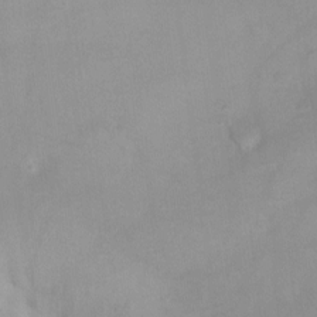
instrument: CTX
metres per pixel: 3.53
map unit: Ht
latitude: -8.2361
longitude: -34.6490
